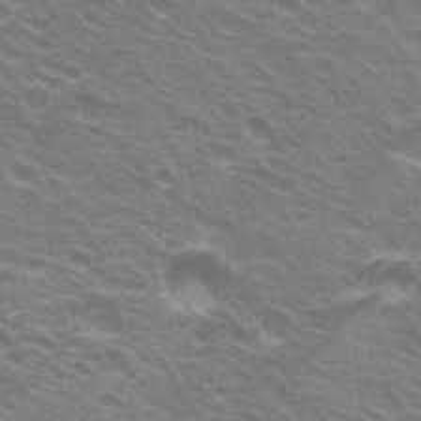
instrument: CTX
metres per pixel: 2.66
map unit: Hto
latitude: 23.2726
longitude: -31.1592
